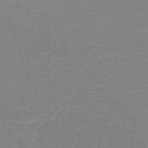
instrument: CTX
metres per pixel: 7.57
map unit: HNb
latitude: -48.9731
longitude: -44.1578
